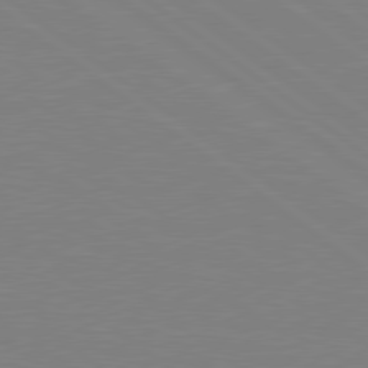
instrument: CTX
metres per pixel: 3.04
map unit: Hpe
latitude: 79.1970
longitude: -124.2900
